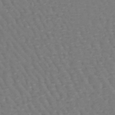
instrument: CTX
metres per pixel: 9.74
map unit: lHb
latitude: -46.0283
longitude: 76.7274
